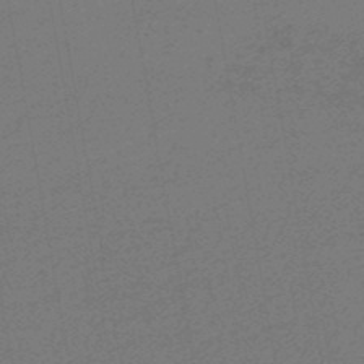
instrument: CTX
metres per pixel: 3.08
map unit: HNb
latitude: -48.3307
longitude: 59.9367
